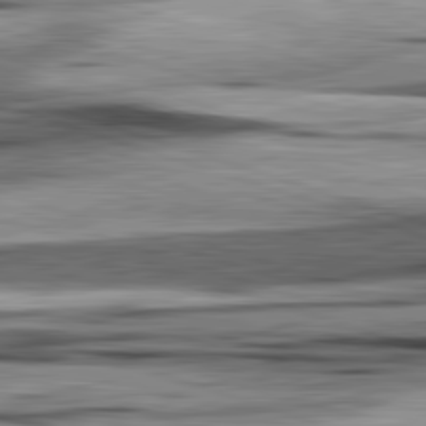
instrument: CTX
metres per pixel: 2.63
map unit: lApd
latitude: 82.5545
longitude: 160.3684
